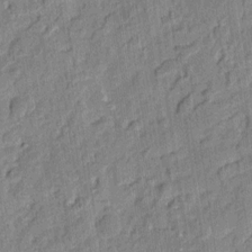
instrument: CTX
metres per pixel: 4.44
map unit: eHh
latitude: 7.1592
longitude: -75.7828
